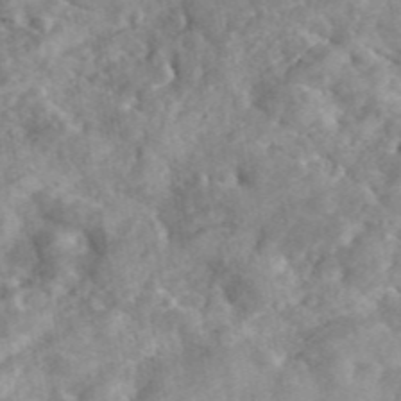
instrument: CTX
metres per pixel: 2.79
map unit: eAb
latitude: 45.5938
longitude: 127.9556
